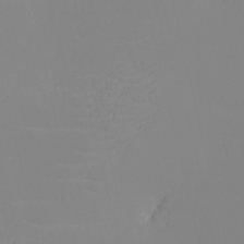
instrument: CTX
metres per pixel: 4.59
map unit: eHh
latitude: -5.8611
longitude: -85.2159
